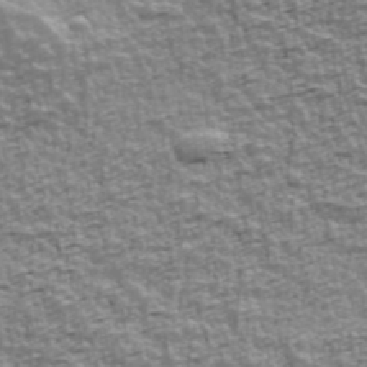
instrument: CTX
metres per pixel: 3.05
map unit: Ave
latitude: 42.1578
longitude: -112.8947
